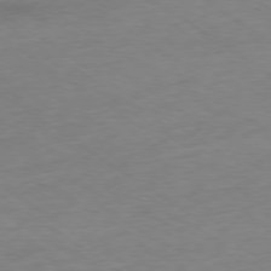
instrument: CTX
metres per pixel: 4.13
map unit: Ap
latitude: -78.5762
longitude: -59.2159
